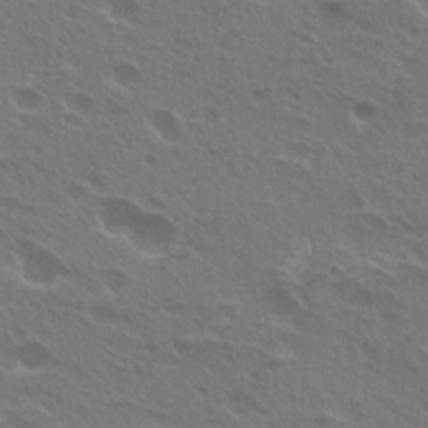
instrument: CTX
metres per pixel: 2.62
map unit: Hto
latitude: 24.9513
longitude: -38.6490
